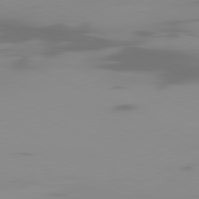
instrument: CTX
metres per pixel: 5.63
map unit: Ap
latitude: -81.2754
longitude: -61.3670
